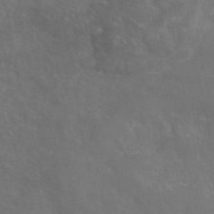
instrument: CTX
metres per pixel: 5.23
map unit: eAb
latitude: 45.7638
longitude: 116.9730
